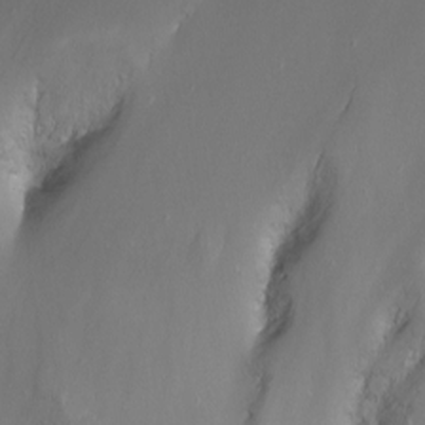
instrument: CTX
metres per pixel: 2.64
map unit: Nhu
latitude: -13.4077
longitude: -63.4616
